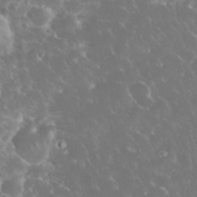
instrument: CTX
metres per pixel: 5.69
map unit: eHh
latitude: 34.8191
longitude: -63.7450
